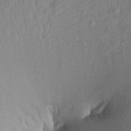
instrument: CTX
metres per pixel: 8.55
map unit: Aa
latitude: 21.8395
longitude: -147.5372
